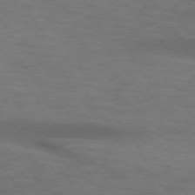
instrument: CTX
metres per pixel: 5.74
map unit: lApd
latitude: 73.9339
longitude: -52.6302
